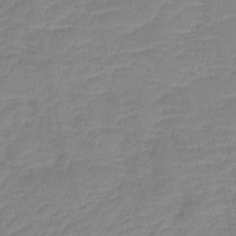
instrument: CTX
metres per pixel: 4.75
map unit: lHb
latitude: -40.5763
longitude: 76.2550
